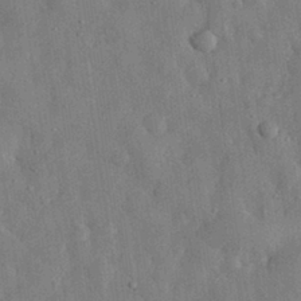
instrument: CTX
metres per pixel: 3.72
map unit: eHh
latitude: 30.3090
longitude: -77.3481
